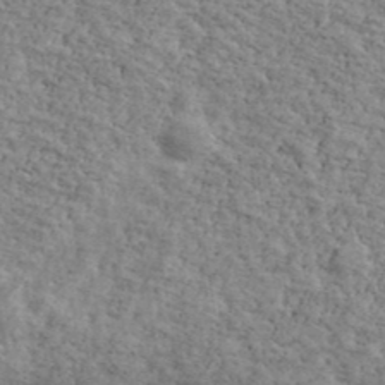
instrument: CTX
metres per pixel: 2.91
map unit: Ave
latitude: 41.2536
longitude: -109.3481
